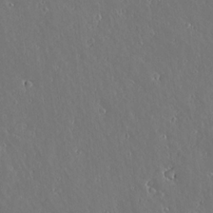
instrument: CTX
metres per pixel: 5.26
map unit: lAvf
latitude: 16.9325
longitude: -126.8191
